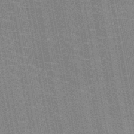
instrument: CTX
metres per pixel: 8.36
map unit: HNb
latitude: -47.1620
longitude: -46.8002
